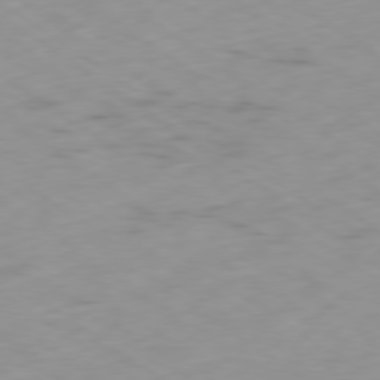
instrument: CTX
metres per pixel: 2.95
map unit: Ap
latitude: -79.3509
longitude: -72.6113
